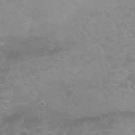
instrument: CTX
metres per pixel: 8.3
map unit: Nhu
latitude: 24.7624
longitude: -53.6694
